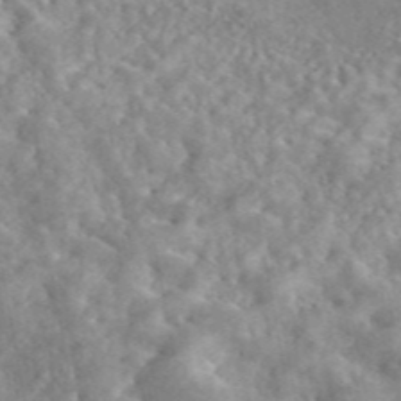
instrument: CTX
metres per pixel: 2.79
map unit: eAb
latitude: 45.1592
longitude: 128.8975
